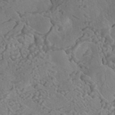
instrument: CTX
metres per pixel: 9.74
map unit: HNhu
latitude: -42.1416
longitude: 105.3698
